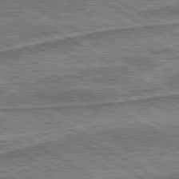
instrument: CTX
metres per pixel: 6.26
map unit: lApd
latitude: 80.3467
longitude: 172.4440
